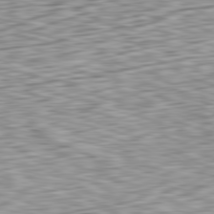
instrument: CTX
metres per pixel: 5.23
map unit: Ap
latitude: -81.4455
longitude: -82.8946
